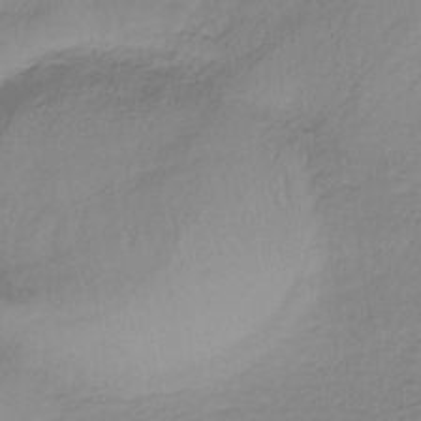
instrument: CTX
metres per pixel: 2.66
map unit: lHb
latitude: -34.3495
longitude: 68.5195
